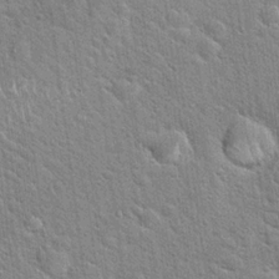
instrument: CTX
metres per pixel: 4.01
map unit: Hto
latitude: 20.3090
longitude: -52.2901
